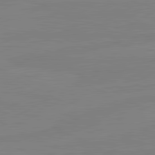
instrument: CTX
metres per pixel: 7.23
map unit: lApd
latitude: 81.4615
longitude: -176.9513
